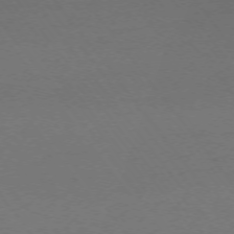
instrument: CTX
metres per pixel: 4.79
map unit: Ap
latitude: -74.2173
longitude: -72.2334
